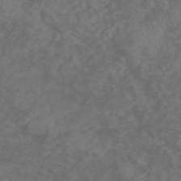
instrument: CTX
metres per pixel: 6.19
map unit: HNhu
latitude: -47.9178
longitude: 28.4440
